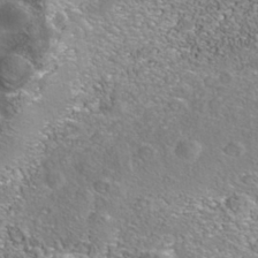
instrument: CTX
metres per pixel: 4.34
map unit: Nhe
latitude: -41.0675
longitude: -99.6693
